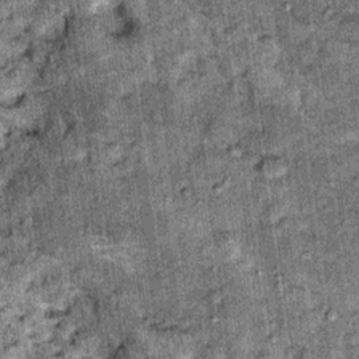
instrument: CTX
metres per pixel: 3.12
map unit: Nhu
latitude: 15.5183
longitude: -32.0822
